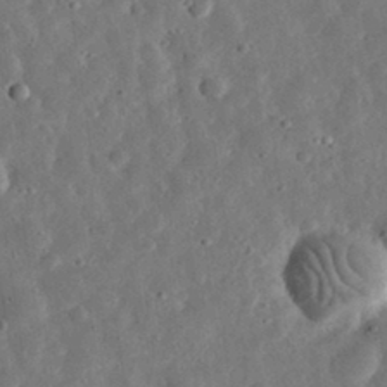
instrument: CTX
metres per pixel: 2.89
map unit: eHh
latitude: 32.7813
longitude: -77.2537
